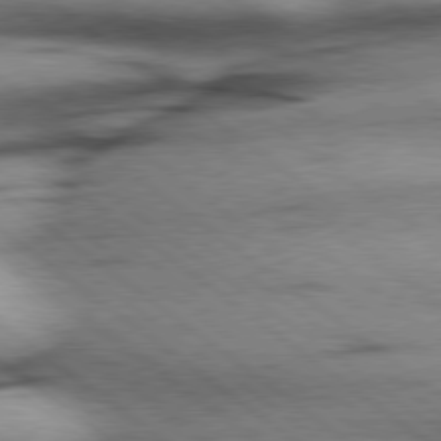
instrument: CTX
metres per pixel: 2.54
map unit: Hpe
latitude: 78.4979
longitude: -154.9136
